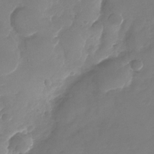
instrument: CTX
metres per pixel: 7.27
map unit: Nhu
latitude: -28.5574
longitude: -66.3278
